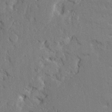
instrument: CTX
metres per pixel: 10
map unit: Ave
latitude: 22.7813
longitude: -130.5546
